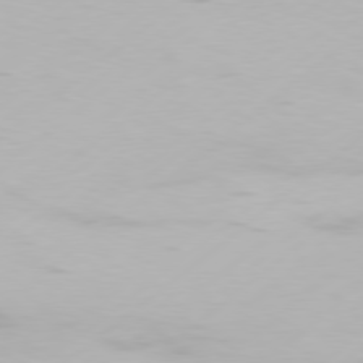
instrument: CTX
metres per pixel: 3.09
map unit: Hpe
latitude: 77.4048
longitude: -130.6302
